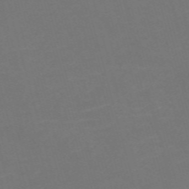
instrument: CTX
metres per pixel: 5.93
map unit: Nve
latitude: -59.2753
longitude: 58.3495
